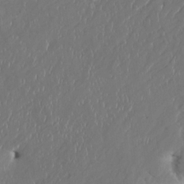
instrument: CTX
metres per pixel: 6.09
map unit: HNhu
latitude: 3.2348
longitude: -5.6316
